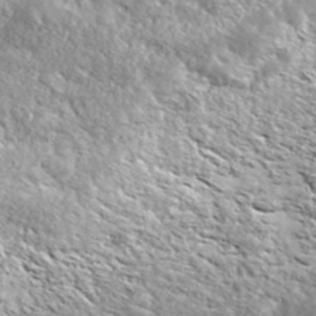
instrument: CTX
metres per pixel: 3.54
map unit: ANa
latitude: 41.7260
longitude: -87.0458
